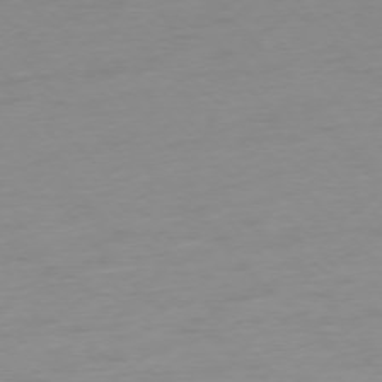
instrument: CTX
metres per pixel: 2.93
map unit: Ap
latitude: -76.8597
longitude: -63.7072
